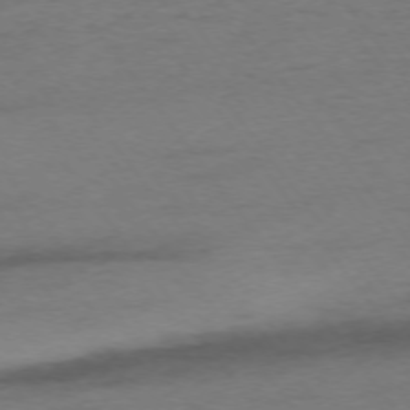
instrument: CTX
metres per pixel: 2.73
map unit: Ap
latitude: -75.3321
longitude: -73.2537
